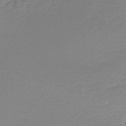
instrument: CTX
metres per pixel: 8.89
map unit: lHb
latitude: -45.0298
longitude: 61.3321
